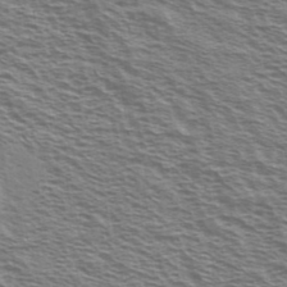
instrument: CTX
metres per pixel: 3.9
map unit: Ave
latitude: 38.4412
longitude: -110.2901
